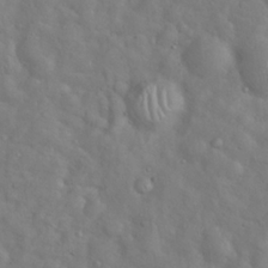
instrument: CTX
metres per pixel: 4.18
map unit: Hto
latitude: 18.4223
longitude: -53.7072
